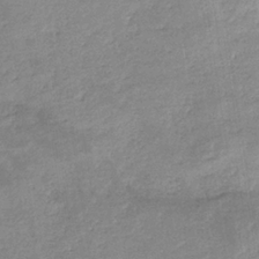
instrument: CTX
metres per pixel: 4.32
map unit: eHb
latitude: -35.9745
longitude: 77.4076
